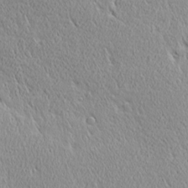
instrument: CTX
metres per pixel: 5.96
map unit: Ave
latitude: 22.0444
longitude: -136.0255
